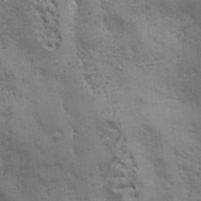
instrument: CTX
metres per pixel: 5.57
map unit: Ave
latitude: -7.1809
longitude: -120.6491
